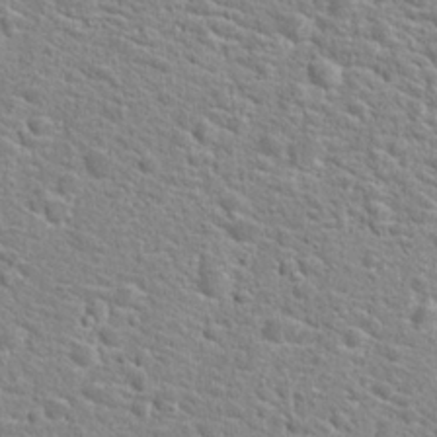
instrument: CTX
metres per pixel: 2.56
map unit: Hto
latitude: 24.4790
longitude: -49.0269
